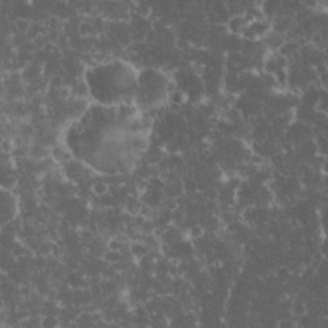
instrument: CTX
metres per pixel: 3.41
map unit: eHh
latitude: 33.1592
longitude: -64.1389
